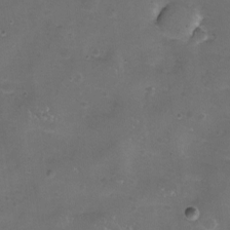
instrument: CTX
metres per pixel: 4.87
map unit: eHh
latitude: -11.8611
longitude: -61.3481
